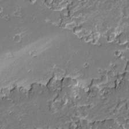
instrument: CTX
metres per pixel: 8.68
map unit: lAvf
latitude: -0.8786
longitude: -108.7246
